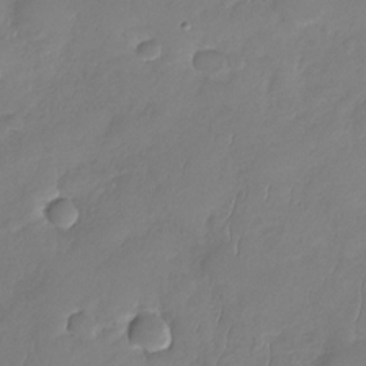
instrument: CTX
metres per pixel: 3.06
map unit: Nhu
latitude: -29.6722
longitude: -60.9702
